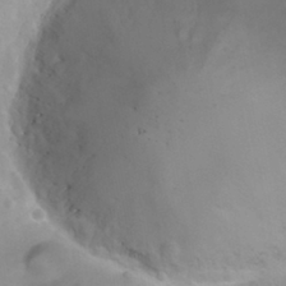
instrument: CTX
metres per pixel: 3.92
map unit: Nhu
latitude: 29.1970
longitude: -55.0836
